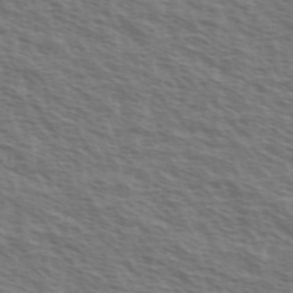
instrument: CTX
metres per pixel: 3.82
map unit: Ave
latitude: 37.9528
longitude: -111.3104
